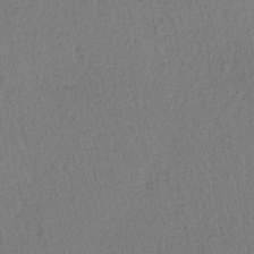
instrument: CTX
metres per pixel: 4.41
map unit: lHb
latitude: -38.9164
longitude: 72.8408
